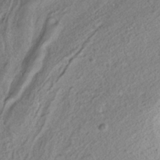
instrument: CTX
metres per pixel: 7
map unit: ANa
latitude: -37.5399
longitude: 95.1998
